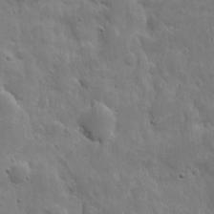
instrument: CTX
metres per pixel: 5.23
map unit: eHh
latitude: 9.7450
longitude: -72.9136
